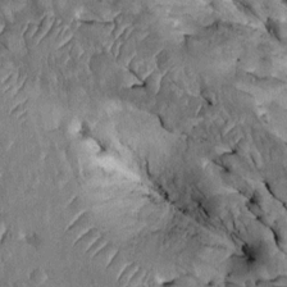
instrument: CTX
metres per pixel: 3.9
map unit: Htu
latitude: -0.3496
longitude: 148.0850
